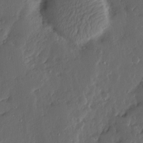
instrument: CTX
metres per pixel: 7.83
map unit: Ave
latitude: 13.5182
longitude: -136.0633
